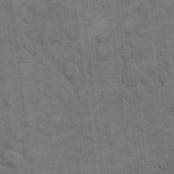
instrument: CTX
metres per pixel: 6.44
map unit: eHh
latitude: 11.9906
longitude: -65.2537
